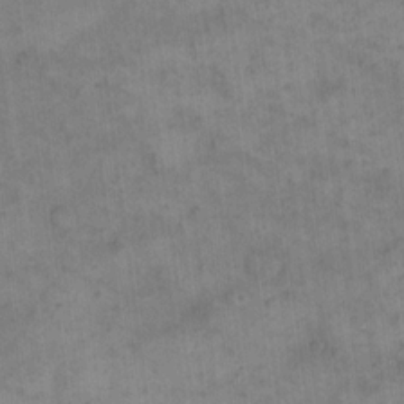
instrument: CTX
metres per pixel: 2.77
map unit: eHh
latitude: 14.6491
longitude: -66.9513
